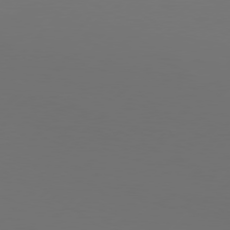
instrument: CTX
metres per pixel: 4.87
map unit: Hpe
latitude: 76.3845
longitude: -137.8395
